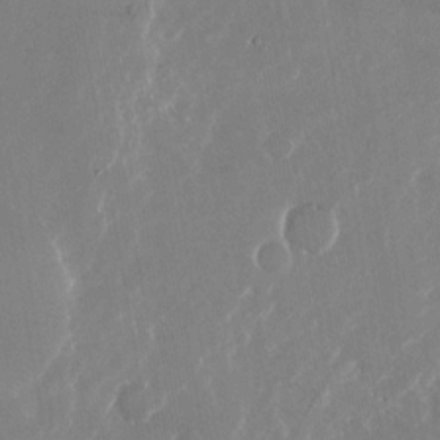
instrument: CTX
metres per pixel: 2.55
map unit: Nhu
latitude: -23.3888
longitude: -73.1026
